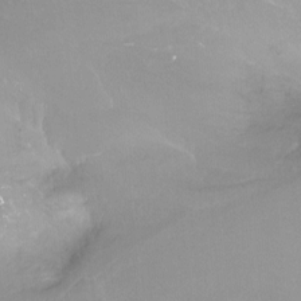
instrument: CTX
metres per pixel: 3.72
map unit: Ht
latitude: -13.5021
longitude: -43.8206
